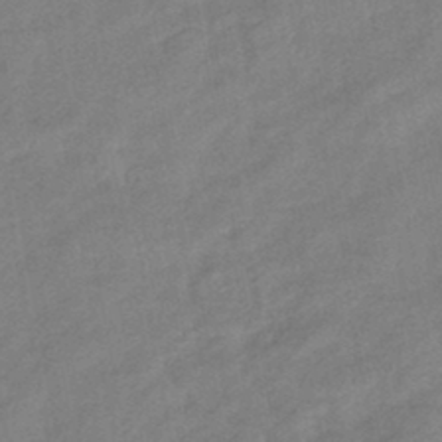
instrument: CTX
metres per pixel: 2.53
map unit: eHb
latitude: -41.8422
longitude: 82.9164
